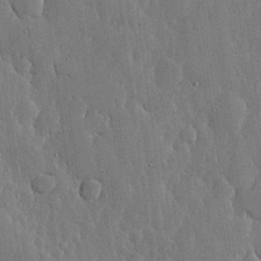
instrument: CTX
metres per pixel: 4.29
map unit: lHvf
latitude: 17.1592
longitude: -115.5560
